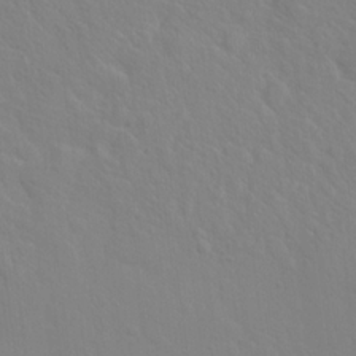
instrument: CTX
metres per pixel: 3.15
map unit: Hto
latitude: 17.8961
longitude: -39.6316
